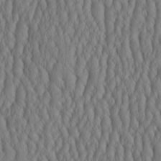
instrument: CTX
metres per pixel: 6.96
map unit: HNhu
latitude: -3.1998
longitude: 13.4643
